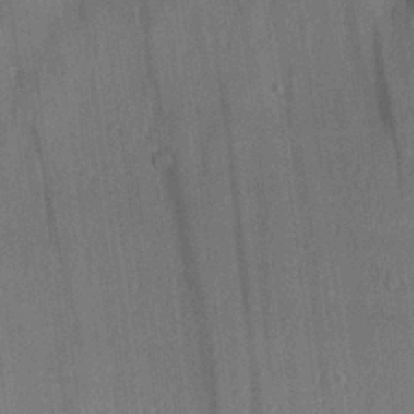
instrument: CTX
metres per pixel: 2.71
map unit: Aa
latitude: 28.7813
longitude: -134.8947
